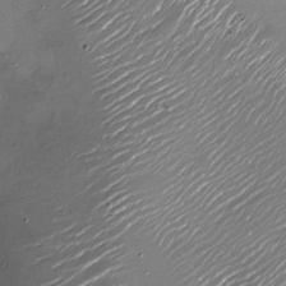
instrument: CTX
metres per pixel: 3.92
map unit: Nhu
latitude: -29.0675
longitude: -75.2726
